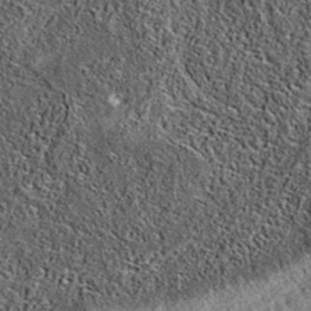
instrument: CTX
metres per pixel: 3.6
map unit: eAb
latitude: 36.9702
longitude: 108.8597
